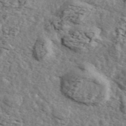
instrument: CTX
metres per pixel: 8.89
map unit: ANa
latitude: 43.9906
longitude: 46.9352
